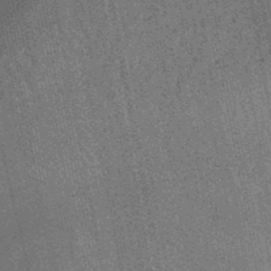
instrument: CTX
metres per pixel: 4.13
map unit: lHb
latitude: -47.8611
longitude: 75.7289
